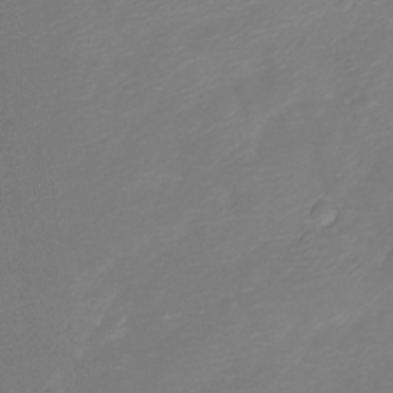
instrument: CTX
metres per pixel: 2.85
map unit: Ht
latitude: -11.4077
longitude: -23.4615
